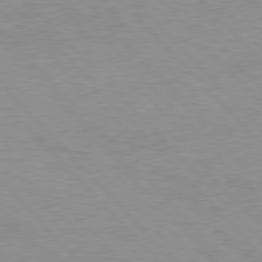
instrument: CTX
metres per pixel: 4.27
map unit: Hpe
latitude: 76.8380
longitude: -152.3467
